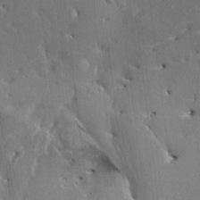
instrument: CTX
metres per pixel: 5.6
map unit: HNhu
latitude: 4.4034
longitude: 7.9367
